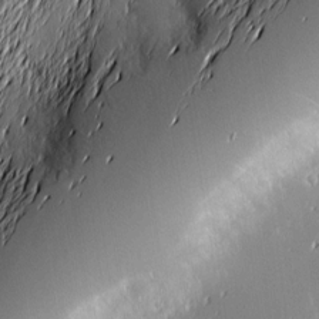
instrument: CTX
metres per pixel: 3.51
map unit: Nve
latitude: -9.2187
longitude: 173.5966
